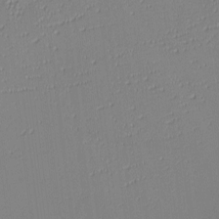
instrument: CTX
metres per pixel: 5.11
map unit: eHh
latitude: -4.4818
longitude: -79.9717
